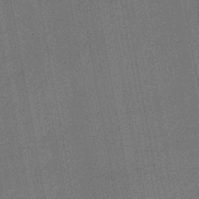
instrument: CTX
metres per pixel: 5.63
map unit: lHb
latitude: -43.4454
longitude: 63.3131
